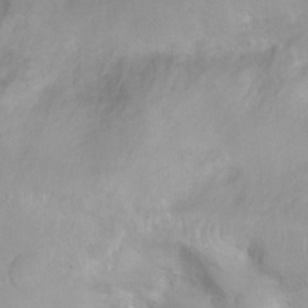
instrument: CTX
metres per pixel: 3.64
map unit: Ht
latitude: 3.5749
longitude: -26.6113
